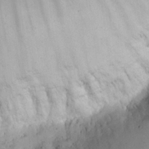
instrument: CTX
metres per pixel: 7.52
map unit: eHh
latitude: 24.2144
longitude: -66.1199
